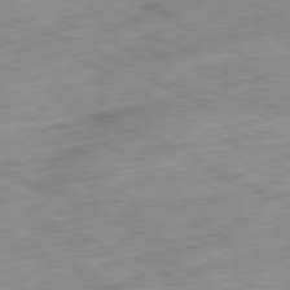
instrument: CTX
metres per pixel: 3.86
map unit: Ap
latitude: -80.3495
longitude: -67.4993
